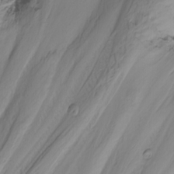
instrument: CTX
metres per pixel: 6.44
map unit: Nhu
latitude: -4.0283
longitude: -87.4048
